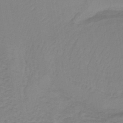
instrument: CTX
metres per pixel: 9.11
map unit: lHb
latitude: -41.7289
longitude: 64.1984
